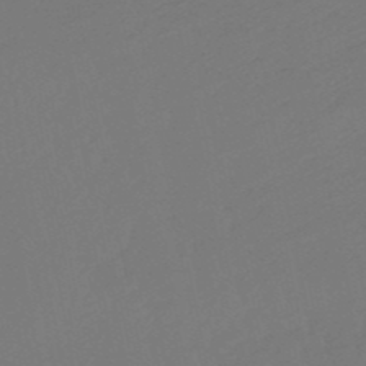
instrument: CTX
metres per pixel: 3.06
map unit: eHb
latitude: -49.9367
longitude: 83.1242
